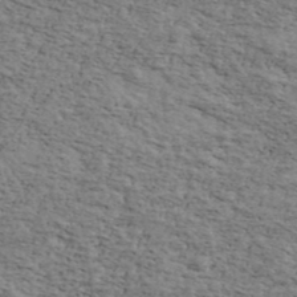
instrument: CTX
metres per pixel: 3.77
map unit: Ave
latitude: 41.8394
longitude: -110.0255
